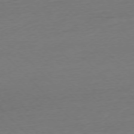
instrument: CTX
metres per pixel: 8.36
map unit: Ap
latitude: -76.9353
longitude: -92.4412
